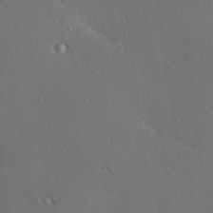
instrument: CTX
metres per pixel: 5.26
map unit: Hve
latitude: 25.8961
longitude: -91.9528
